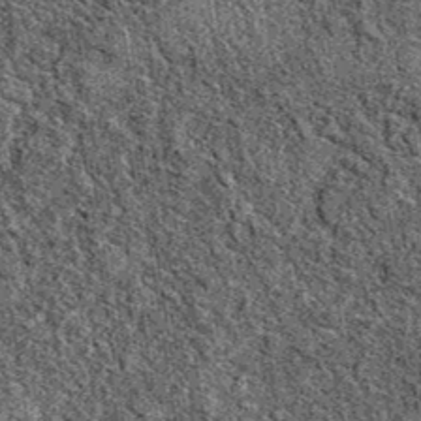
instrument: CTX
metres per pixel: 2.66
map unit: eAb
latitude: 39.5749
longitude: 110.9542
